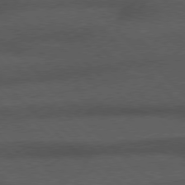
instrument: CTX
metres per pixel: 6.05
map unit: Hpe
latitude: 77.2537
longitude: -152.9892
